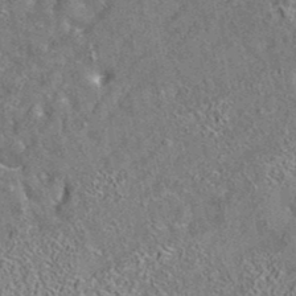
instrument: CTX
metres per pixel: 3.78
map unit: eAb
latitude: 35.4804
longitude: 113.0298
